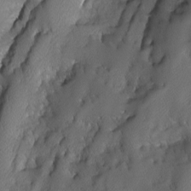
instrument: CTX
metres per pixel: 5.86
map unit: Ave
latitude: -9.8989
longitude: -117.1214
